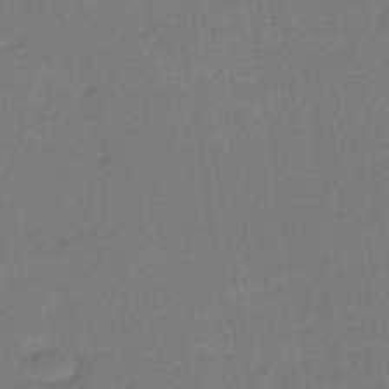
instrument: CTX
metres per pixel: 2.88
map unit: lHb
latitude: -44.8408
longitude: 71.3699
